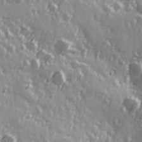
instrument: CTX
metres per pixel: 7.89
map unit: Hve
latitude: 26.3278
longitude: 146.8030
